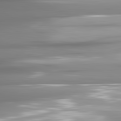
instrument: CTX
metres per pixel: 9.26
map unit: lApd
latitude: 81.6883
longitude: -141.4993
